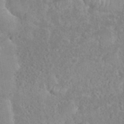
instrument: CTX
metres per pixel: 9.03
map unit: eHh
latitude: 35.9150
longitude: -62.0255
